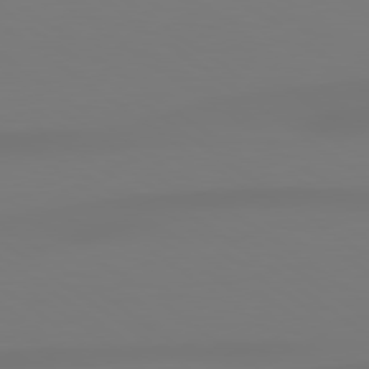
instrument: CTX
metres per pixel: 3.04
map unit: lApd
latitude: 79.0459
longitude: -136.7813
